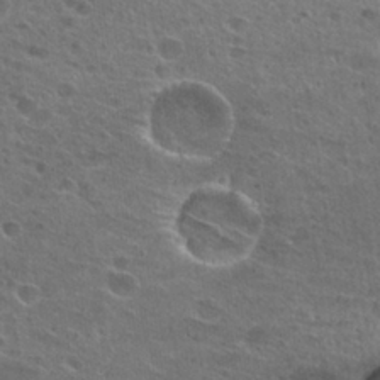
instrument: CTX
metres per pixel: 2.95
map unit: Hto
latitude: 25.1592
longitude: -45.3481
